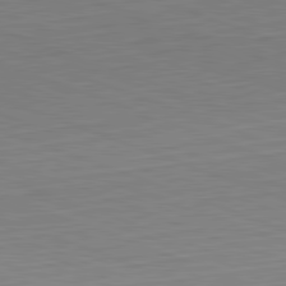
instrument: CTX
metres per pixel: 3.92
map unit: Hpe
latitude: -82.5007
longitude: 13.0109
